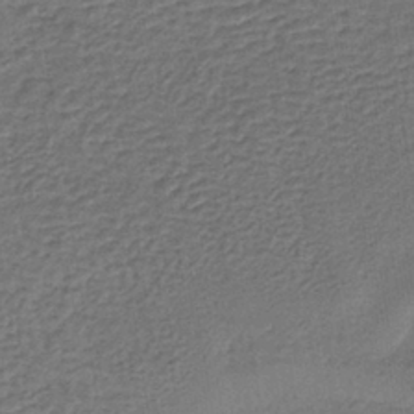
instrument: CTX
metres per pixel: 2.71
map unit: lHb
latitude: -38.4251
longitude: 60.0472
